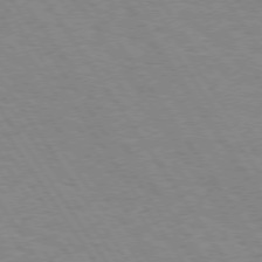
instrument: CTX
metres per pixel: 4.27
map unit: Hpe
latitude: 74.1200
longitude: -136.8191
